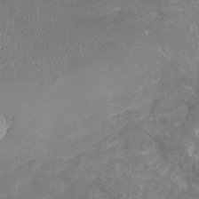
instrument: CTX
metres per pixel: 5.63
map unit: Nhu
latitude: -19.3510
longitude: -57.0458
